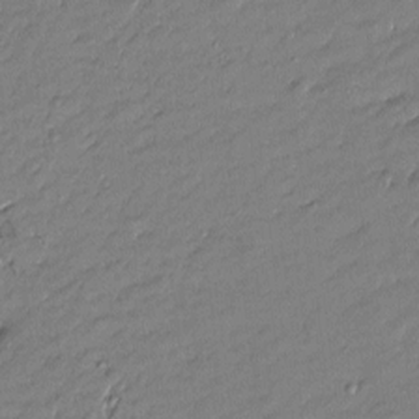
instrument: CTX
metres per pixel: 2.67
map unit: Htu
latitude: -6.1983
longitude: 176.9164
